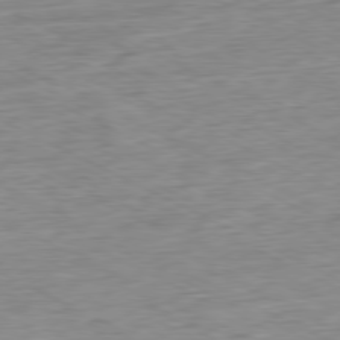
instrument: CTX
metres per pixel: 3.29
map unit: Ap
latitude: -80.2362
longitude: -82.0633
